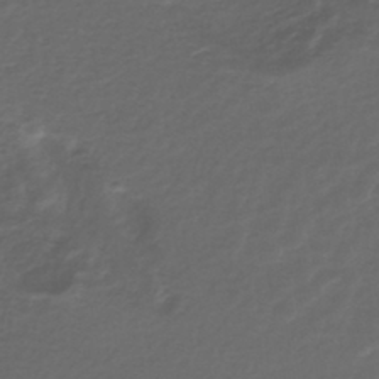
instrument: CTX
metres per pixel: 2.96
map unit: HNhu
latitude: -43.5210
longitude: 101.1053
